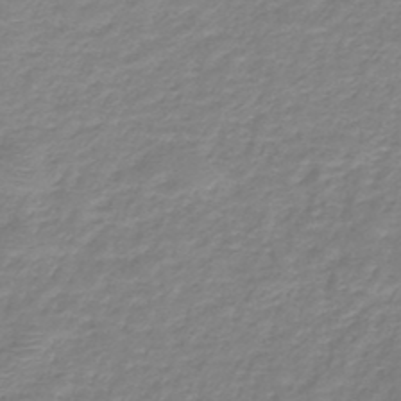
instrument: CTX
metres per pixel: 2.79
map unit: HNb
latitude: -46.5573
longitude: -41.8016
